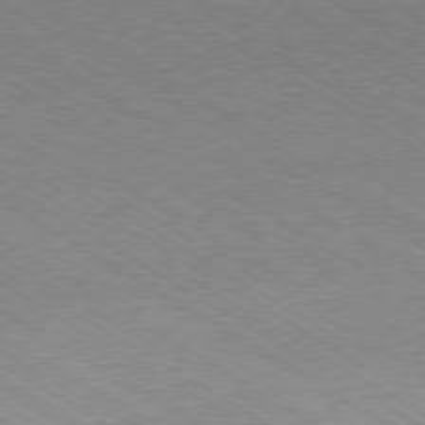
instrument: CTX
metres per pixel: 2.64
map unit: Hpe
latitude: -80.2740
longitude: 19.6533
